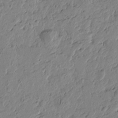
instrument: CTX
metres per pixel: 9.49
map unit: Htu
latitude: -1.3132
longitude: -177.6127
